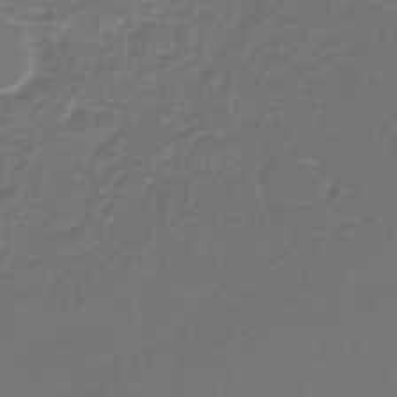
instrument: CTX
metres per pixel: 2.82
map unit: lHb
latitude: -42.6518
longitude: 56.9353
